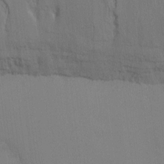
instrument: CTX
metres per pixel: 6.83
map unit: Ht
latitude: -8.1795
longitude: -30.5735
